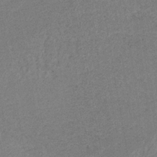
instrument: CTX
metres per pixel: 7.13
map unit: HNb
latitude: -33.8234
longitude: 62.5573
